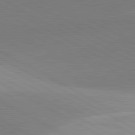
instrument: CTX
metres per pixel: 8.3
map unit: lApd
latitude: 81.8205
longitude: 135.6344
